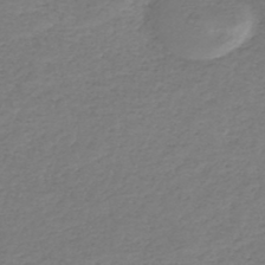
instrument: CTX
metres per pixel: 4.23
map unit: HNhu
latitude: -47.1431
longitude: 28.0661
